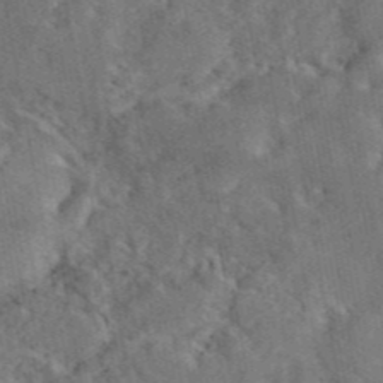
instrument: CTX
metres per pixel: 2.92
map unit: eAb
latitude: 45.2726
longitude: 116.4251
